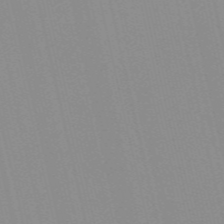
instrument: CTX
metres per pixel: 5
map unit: Nve
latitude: -57.5588
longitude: 60.4062
